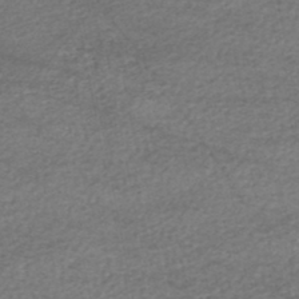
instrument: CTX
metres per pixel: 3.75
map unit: HNhu
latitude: -48.0850
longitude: 102.7463
